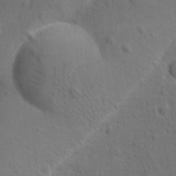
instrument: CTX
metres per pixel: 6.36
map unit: Ave
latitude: -9.7289
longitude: -119.4993
